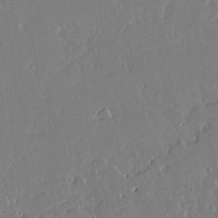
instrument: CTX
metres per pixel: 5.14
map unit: Aa
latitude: 12.7058
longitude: -126.8191
